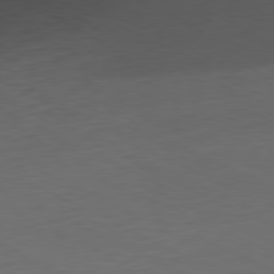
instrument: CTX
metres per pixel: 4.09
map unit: Ap
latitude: -81.7478
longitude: -76.8758
